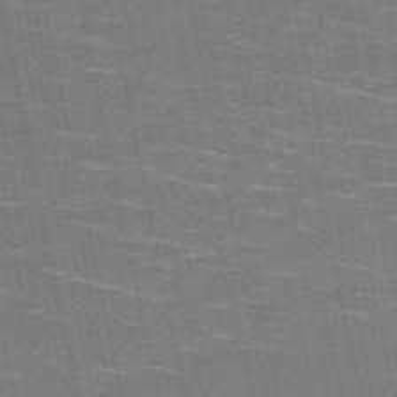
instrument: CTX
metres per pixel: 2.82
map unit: HNb
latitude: -51.5210
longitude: -44.0444
